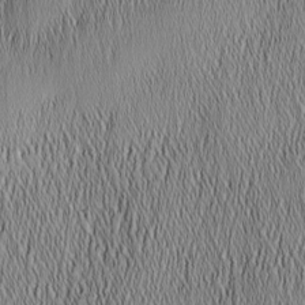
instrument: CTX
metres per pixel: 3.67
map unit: Nhu
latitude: -5.8611
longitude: -152.5546
